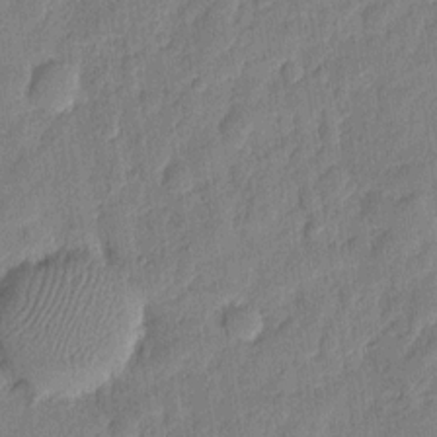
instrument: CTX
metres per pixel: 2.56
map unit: eHh
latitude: 7.1970
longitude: -74.1767
